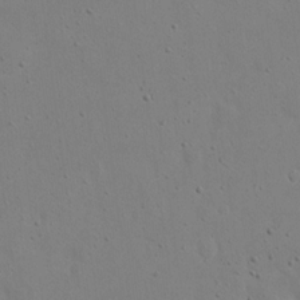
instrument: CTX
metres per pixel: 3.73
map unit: eHh
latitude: 18.4979
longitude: -71.6316
